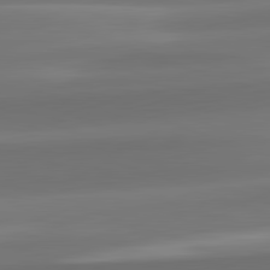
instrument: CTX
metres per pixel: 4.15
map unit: lApd
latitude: 82.2333
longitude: -163.8962
